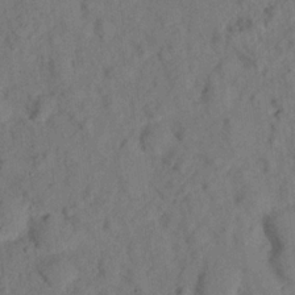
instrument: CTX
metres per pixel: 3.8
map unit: lHvf
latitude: 14.9325
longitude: 178.1983
